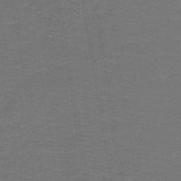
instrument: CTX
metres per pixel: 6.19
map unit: lHb
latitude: -43.2564
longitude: 53.7477
